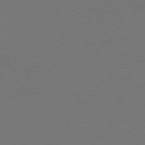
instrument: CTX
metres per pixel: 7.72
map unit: Hpe
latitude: 76.5545
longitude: -137.8961
